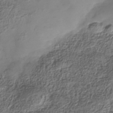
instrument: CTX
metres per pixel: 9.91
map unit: Nhe
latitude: -38.1228
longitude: -147.4238
